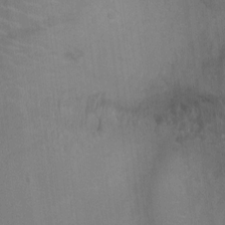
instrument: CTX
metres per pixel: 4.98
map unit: Ht
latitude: -4.5762
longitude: -16.7624
